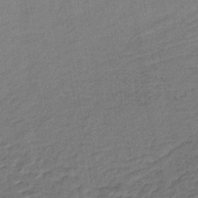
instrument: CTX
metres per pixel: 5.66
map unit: lHb
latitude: -38.2740
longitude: 59.7666
